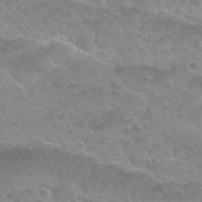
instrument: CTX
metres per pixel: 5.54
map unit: Nhu
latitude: 27.5560
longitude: -53.4238
